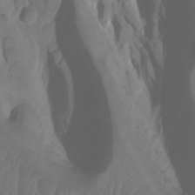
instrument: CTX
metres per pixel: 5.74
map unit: Htu
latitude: -5.5777
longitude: 138.3684
